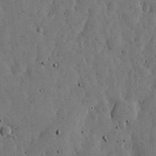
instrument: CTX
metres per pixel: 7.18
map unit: lHvf
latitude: 19.0647
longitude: -114.1199
